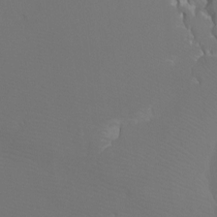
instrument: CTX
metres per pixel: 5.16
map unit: Htu
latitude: -7.2565
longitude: -32.7246
